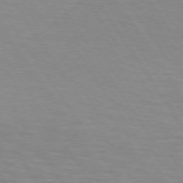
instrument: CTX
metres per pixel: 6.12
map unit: lApd
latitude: 73.3482
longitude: -71.4426
